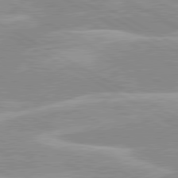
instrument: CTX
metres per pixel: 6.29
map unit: lApd
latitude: 80.2145
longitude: -124.3845
